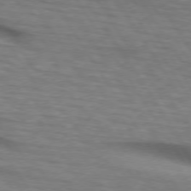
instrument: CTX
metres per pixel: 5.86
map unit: lApd
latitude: 74.3089
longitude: -77.1025
